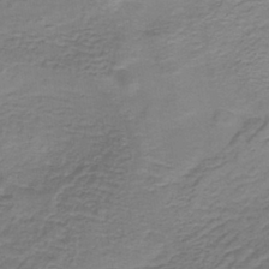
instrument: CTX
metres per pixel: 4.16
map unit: lHb
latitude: -38.9542
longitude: 60.7463
